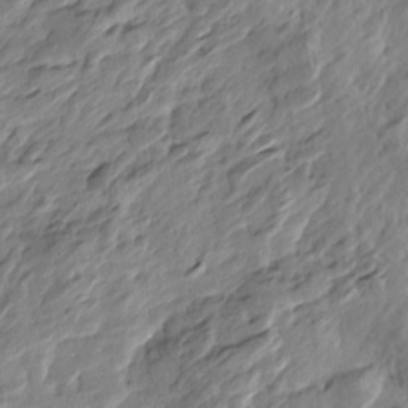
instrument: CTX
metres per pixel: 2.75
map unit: Htu
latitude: -2.9919
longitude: -178.7247
